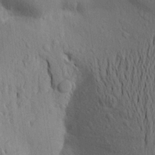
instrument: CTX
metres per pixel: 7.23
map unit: Aa
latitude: 19.3670
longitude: -149.4426
